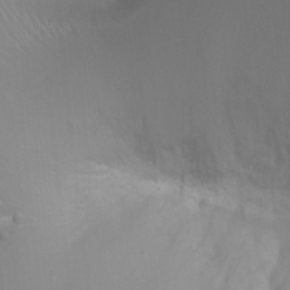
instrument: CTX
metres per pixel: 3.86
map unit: Htu
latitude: 2.8947
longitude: -22.3845
